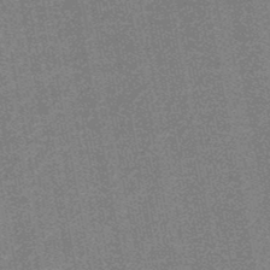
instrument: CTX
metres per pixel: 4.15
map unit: HNb
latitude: -48.0661
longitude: -44.1955
